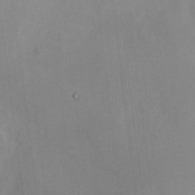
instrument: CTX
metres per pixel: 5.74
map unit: HNhu
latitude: 5.0269
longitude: 13.3510
